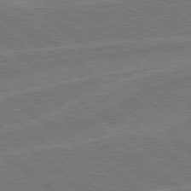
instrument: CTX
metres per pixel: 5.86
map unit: Hpe
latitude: 78.6113
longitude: -153.6694
